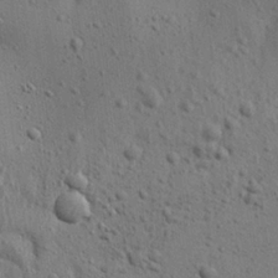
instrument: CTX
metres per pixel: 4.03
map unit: Aa
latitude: 27.7072
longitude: -130.4412
